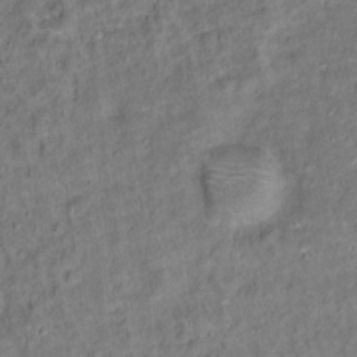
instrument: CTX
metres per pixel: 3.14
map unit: Ht
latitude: 15.2726
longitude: -37.0837
